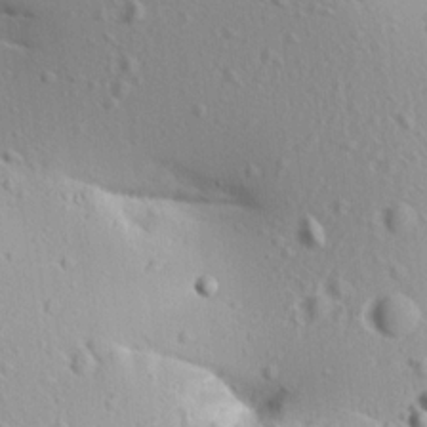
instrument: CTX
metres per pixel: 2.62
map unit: Aa
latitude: 12.6869
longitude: -143.1970
